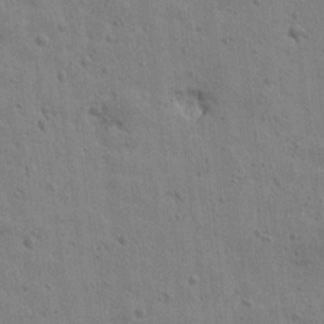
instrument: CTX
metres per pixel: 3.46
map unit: Htu
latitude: 0.4223
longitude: -178.2712
